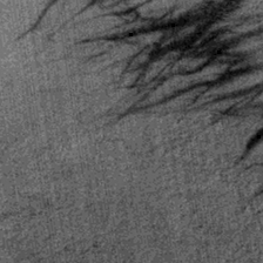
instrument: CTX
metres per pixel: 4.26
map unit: lHb
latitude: -38.0661
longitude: 67.5588
